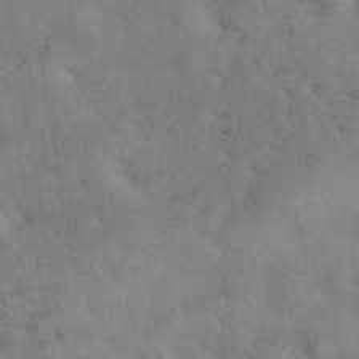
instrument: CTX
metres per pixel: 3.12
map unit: eAb
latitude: 41.1781
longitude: 108.2928
